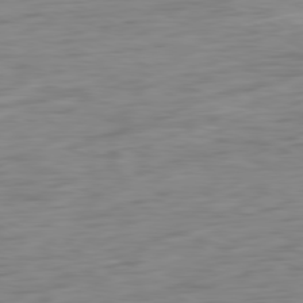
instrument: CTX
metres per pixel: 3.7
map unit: Ap
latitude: -80.7274
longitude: -61.2159
